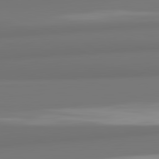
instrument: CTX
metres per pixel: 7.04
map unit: lApd
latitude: 82.2333
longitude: 175.7288
